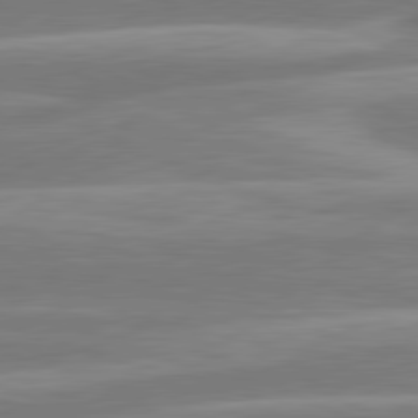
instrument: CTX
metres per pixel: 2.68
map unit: lApd
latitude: 81.1025
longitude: -131.6694
